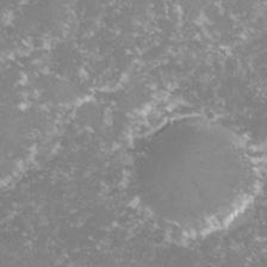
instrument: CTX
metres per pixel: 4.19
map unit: lHvf
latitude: -15.4266
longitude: -98.2333
